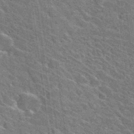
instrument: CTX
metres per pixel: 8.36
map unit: Hto
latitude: 31.5749
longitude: -44.3278
